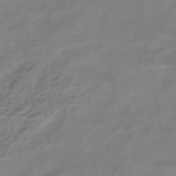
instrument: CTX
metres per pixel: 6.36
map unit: HNhu
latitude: -41.7289
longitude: 100.9541
